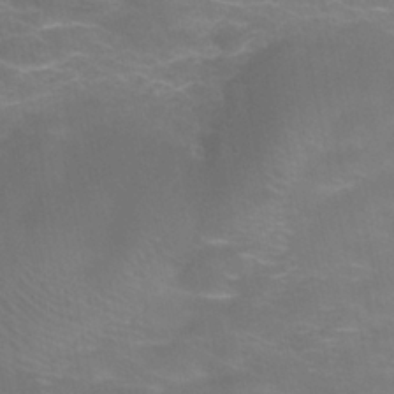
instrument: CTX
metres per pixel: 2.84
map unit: Hve
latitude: -30.8219
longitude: 95.4454
